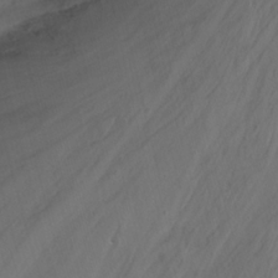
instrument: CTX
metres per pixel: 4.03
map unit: Nhu
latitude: -14.0283
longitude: -60.8758
